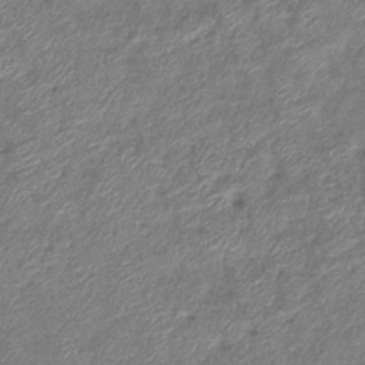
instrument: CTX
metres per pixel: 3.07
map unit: eHb
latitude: -39.3510
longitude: 78.1983
